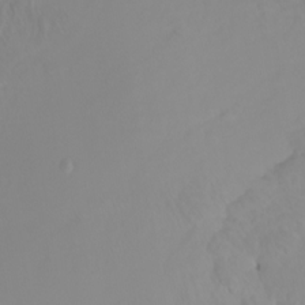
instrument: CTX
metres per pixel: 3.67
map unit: Htu
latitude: -4.6896
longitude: 137.8611
